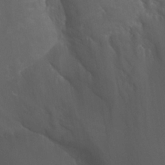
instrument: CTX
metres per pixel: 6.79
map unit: Hto
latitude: 23.0458
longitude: -40.3656
